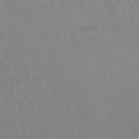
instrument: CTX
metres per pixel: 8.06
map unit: lHb
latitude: -48.4062
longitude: 83.8044
